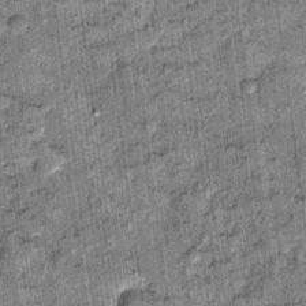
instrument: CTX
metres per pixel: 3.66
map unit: Nhu
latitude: 15.4616
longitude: -32.0822
